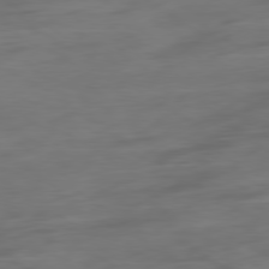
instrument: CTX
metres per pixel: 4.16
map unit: Ap
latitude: -79.8800
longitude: -65.0080
